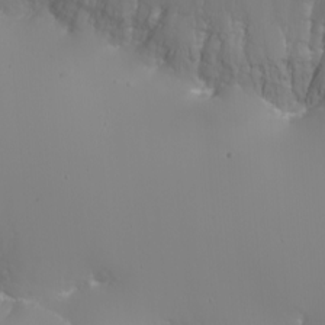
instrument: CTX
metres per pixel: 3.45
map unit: Nhu
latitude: -7.4076
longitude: -82.8191
